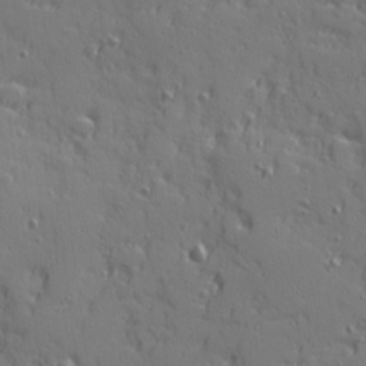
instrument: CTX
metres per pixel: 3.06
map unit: Ave
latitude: 11.2915
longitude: -101.5938
